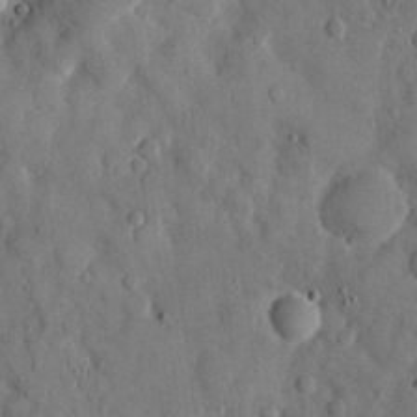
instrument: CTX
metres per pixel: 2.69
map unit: eHh
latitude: 9.4238
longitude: -67.2348
